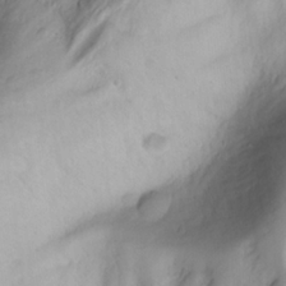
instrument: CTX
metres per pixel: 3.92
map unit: Aa
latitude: -3.4832
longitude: -71.3859
